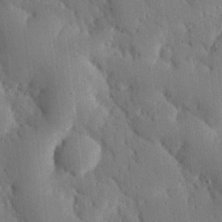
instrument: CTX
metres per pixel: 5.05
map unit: eHh
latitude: 29.2726
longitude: -80.5735
